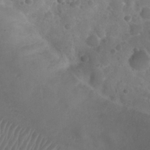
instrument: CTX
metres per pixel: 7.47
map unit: Nhu
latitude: 25.9906
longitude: -52.6491
